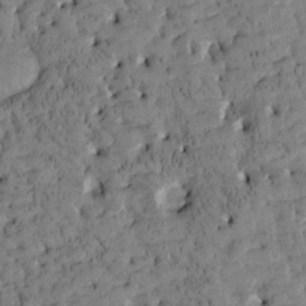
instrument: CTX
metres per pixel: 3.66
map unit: Htu
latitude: -3.4832
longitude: 175.5777
